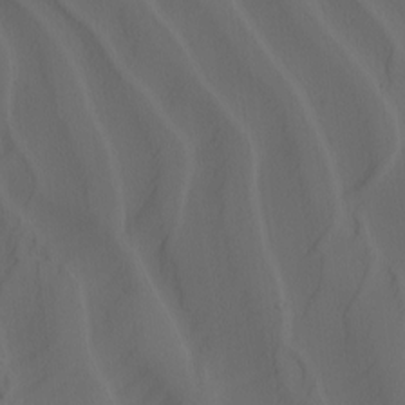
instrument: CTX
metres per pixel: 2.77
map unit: Nhu
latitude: -5.0108
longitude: -93.7827
